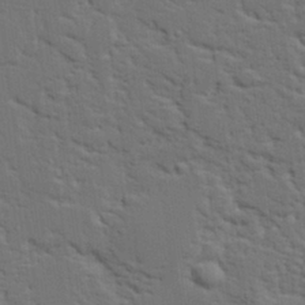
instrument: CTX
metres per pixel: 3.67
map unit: eHh
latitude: 27.0836
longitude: -81.8016
